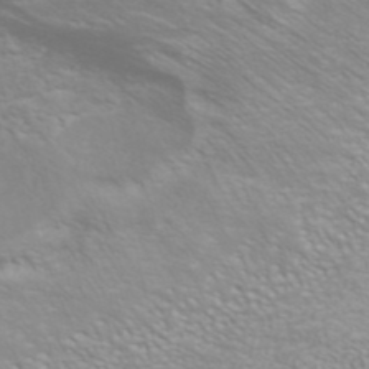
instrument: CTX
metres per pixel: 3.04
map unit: ANa
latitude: 40.0255
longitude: 22.5952
